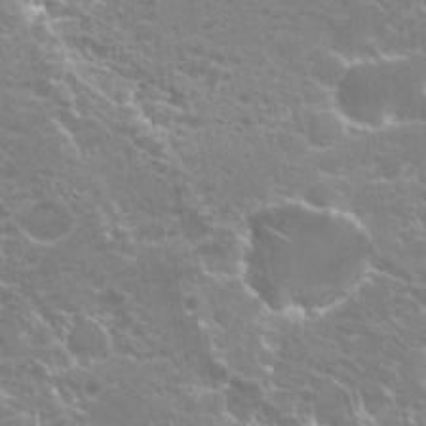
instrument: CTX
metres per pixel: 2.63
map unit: Hto
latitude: 20.9514
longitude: -40.2333
